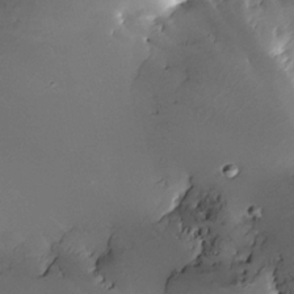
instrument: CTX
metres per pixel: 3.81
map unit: Nhe
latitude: -31.6155
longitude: -115.8961
